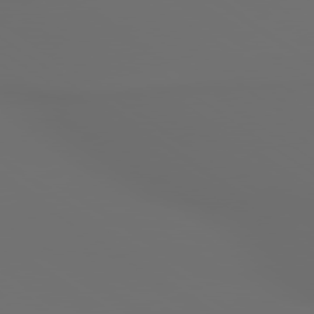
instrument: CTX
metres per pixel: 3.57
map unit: lApd
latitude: 79.6883
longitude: 176.4629
